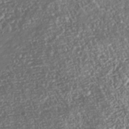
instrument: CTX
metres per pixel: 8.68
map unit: Nhu
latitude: -38.7085
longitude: -80.7057
